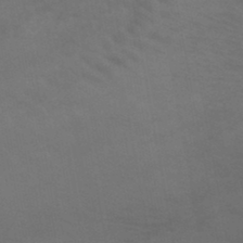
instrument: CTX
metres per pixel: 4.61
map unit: lHb
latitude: -45.9745
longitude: 66.5007
